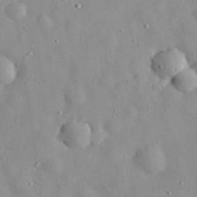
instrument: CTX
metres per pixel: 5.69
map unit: eHh
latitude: 29.4426
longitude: -74.3467
